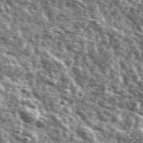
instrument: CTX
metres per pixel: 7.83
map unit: Ave
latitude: 41.8205
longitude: -106.4601
